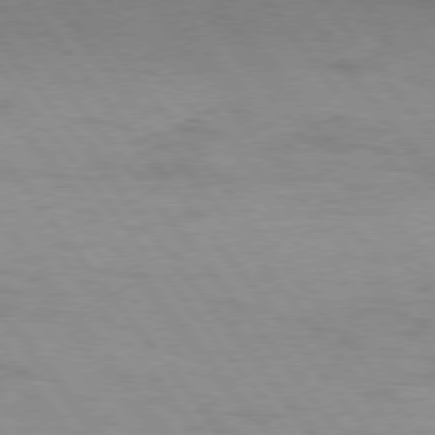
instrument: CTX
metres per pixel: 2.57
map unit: Hpe
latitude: 75.2726
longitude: -143.4427
